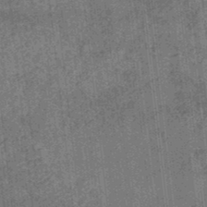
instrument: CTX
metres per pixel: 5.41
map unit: eHb
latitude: -35.0486
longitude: 79.1809
